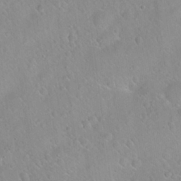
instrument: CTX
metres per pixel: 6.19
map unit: Hto
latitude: 21.4427
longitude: -54.1578
